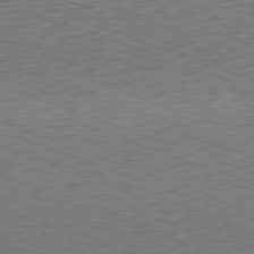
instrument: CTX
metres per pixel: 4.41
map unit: Hpe
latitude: -82.4251
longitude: 15.5966
